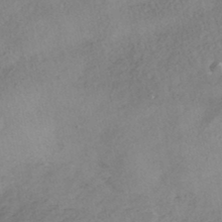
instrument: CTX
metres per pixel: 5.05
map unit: HNhu
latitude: -42.1983
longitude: 103.3132
